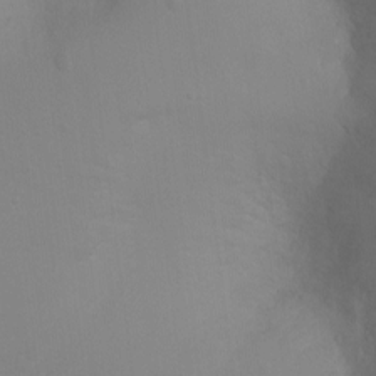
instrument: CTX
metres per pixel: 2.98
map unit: Ht
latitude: -3.5588
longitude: -25.7071
